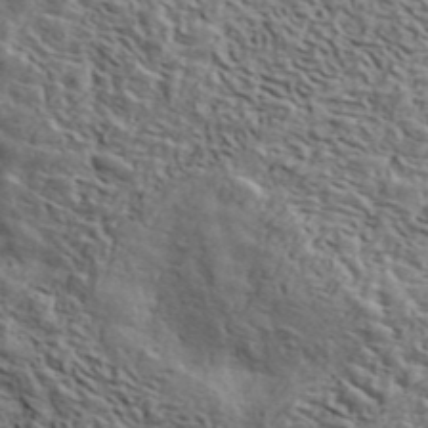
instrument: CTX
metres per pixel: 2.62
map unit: ANa
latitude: 41.1403
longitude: 51.1809
